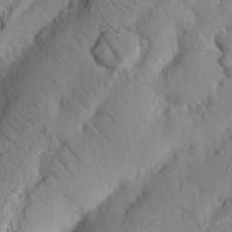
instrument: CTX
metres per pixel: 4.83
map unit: Nhu
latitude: 21.3482
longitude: -76.1955
